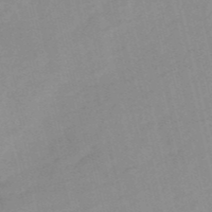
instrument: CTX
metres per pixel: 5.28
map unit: HNb
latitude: -54.8597
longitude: -45.3292
